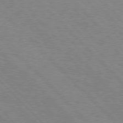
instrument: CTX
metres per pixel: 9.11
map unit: Hpe
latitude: 76.7435
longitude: -126.9892
